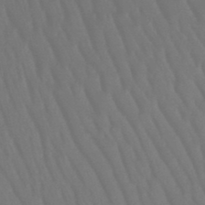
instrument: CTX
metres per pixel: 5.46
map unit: lHb
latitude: -47.1431
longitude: 64.8597
